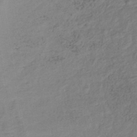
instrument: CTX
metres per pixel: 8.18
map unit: lHb
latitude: -40.6140
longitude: 73.0108
